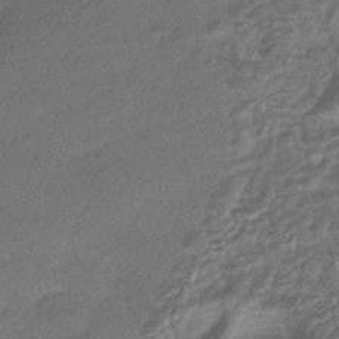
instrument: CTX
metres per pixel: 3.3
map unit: HNhu
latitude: -43.6343
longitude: 93.1998
